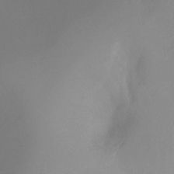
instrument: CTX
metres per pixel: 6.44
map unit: Ht
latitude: -16.2551
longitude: -43.8583
